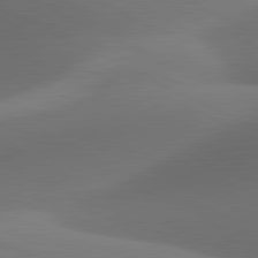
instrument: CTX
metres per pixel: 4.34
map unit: lApd
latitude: 81.2159
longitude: 131.9745
